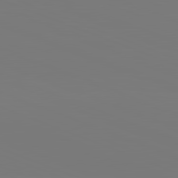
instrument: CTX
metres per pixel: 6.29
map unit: lApd
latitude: 82.1011
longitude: 146.5007
